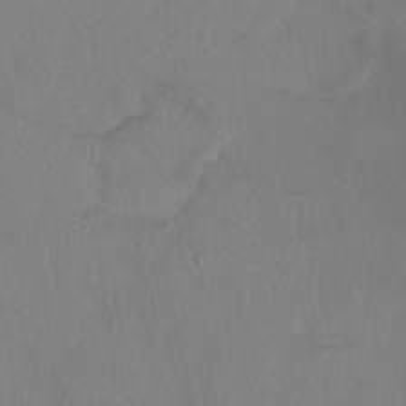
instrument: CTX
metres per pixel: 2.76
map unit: Ht
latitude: -14.1228
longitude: -44.0633
